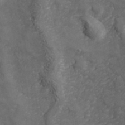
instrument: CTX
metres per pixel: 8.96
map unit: Hve
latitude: 33.4237
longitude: 149.4833
